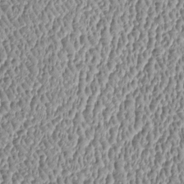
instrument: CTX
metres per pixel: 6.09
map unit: Htu
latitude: -6.1417
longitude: 157.4832
